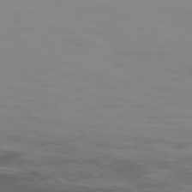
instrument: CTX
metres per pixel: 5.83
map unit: Ap
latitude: -77.7667
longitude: -66.6301
